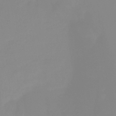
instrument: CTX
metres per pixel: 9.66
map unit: HNhu
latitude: -27.2564
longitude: 73.0864
